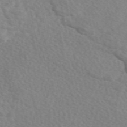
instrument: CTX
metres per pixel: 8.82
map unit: eAb
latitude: 49.4804
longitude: 117.4643
